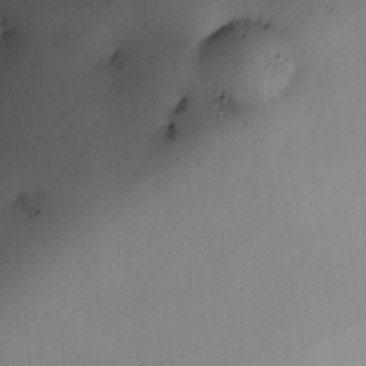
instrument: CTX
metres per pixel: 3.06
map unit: Nve
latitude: -22.4818
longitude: -138.2522
